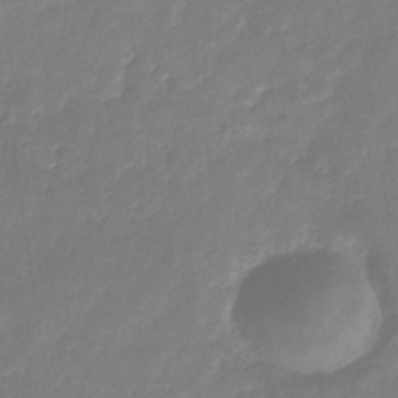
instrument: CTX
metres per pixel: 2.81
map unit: eHb
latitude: -30.6518
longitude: 72.9541
